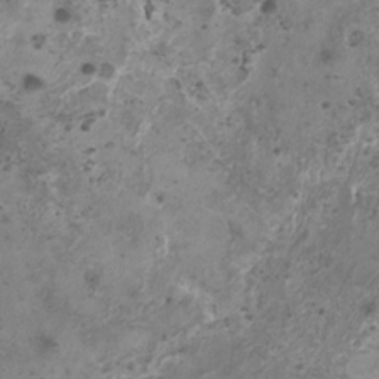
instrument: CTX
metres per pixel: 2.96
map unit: HNhu
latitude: 0.1011
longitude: 3.3131
